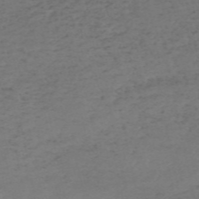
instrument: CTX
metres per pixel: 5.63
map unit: HNb
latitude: -55.6722
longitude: -43.9528
